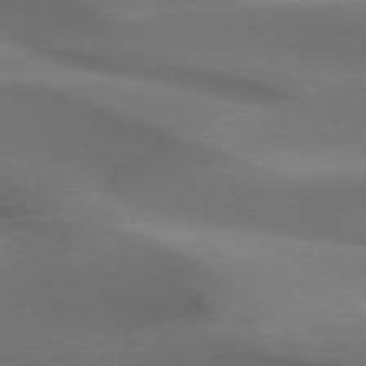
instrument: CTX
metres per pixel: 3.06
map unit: lApd
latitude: 72.8758
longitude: -50.5923
